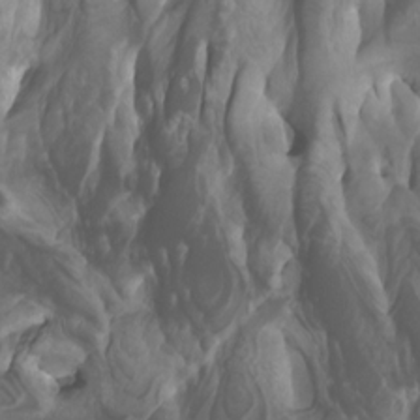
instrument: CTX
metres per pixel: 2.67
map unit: Htu
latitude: -5.0675
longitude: -75.9717
